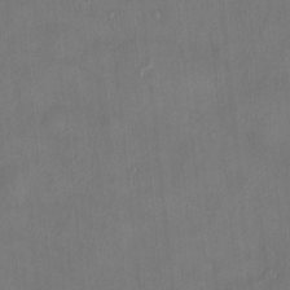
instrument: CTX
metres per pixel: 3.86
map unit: HNhu
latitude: 3.1970
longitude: -6.1200
